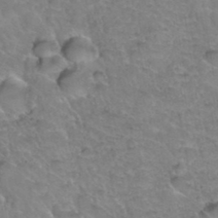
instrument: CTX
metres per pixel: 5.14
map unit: Hto
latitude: 36.4223
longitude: -47.0459
